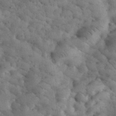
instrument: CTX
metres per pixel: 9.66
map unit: eHh
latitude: 33.8016
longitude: -68.0255
